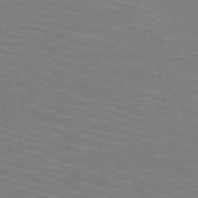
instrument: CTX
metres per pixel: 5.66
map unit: HNb
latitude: -49.9367
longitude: -50.3278
